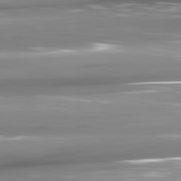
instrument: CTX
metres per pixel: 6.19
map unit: lApd
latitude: 81.2726
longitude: -145.5371
